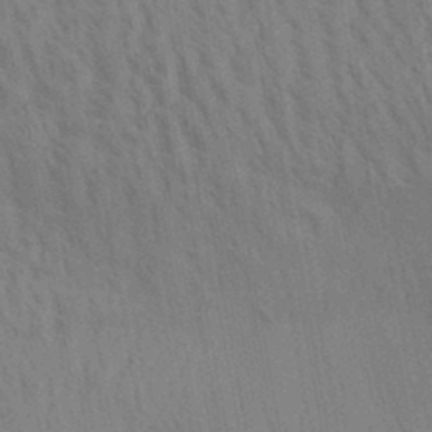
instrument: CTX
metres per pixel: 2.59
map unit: Aa
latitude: 30.5546
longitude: -139.1025
